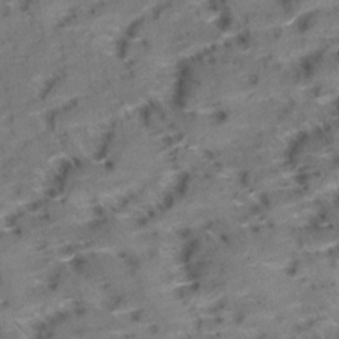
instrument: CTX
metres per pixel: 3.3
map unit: Aa
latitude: 9.9150
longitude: -140.3845
